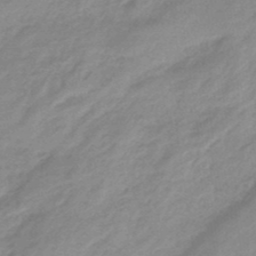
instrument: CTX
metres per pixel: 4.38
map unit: eHb
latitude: -45.0864
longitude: 89.3509
